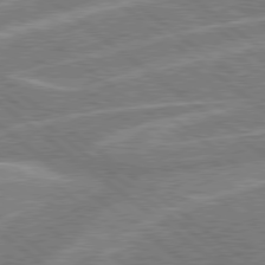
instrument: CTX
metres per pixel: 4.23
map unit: Hpe
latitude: 78.7624
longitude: -158.7057
